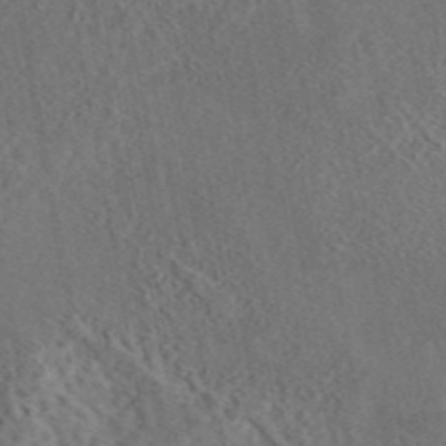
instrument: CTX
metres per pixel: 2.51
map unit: eAb
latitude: 43.8206
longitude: 114.5385
